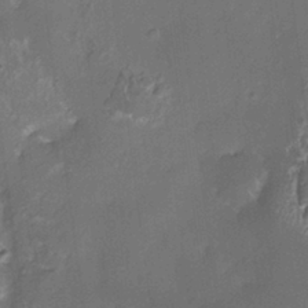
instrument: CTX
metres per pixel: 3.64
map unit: HNhu
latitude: 4.1011
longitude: 8.7085
